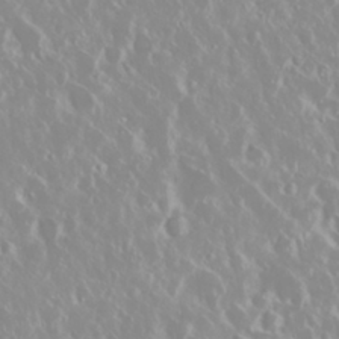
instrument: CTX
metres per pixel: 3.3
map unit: Nhu
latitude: 29.0080
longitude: -61.6316
